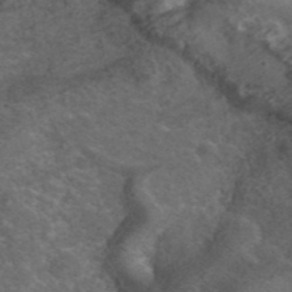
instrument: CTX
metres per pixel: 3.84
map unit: ANa
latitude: 42.3089
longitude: 25.4832
